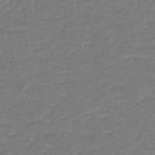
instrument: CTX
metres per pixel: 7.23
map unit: lHb
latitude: -41.6344
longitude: 53.8044
